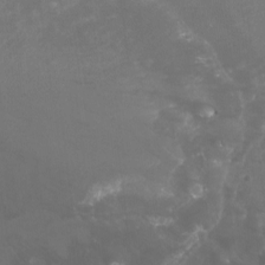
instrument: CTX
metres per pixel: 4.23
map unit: Nhu
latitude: -9.2187
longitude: -78.0255
